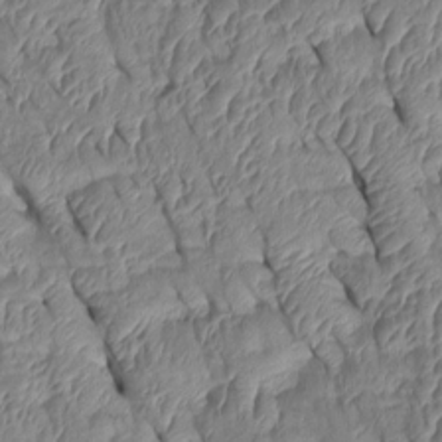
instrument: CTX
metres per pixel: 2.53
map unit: Htu
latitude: 1.4804
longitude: 148.8030
